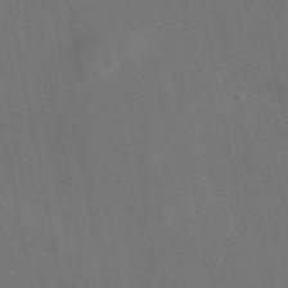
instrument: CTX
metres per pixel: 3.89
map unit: eAb
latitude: 47.2348
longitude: 117.1053
